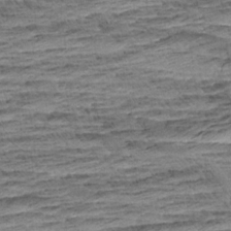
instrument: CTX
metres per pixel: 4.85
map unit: Aa
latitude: 8.0255
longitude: -137.4238
